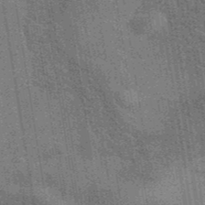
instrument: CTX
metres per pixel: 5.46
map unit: eAb
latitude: 40.5167
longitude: 107.0676
